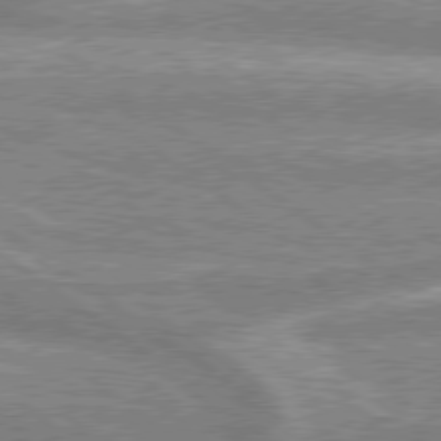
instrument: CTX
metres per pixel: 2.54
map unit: lApd
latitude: 78.8947
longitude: -159.5938
